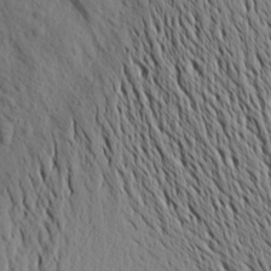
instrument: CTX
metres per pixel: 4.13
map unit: Aa
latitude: 18.8569
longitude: -147.7261
